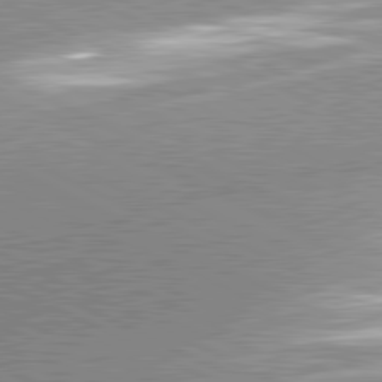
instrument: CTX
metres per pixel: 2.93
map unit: lApd
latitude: 81.6694
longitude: -163.9906
